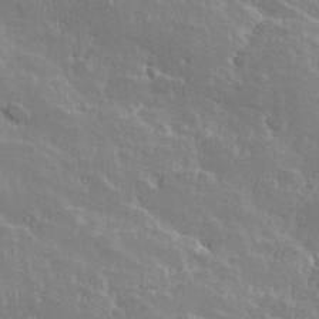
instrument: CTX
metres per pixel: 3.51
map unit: Hve
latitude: 25.6693
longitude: 144.2928
